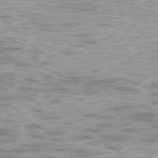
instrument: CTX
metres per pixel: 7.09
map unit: Ap
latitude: -78.4251
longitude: -63.7450
